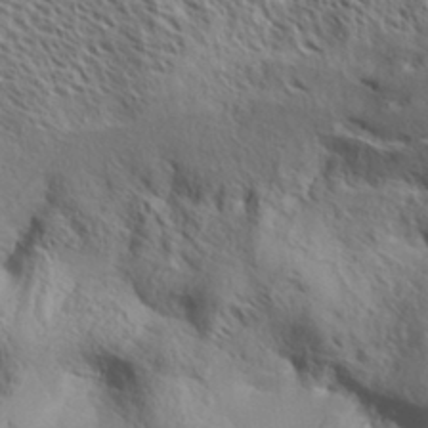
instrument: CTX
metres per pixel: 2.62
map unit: Aa
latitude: 33.6127
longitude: -138.5357
